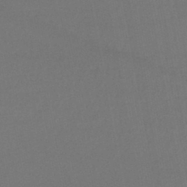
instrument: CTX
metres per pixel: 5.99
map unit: lHb
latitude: -45.1242
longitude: 62.1416
